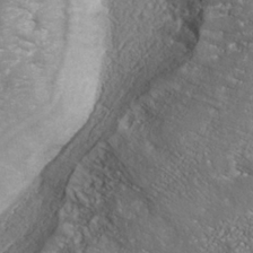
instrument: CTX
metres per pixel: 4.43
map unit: Nhu
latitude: -39.6911
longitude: -83.8961
